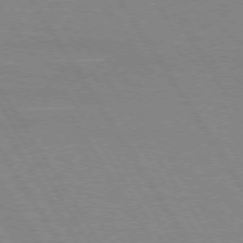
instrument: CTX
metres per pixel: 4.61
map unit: lApd
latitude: 73.6127
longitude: -56.0633
